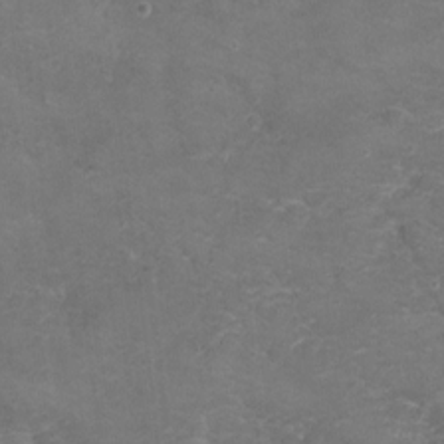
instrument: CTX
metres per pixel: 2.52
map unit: Ht
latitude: 5.1970
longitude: -36.4223
